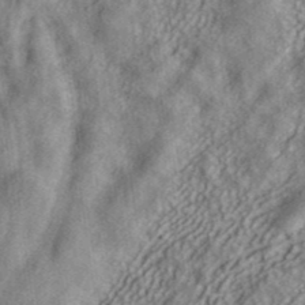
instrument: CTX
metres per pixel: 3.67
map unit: ANa
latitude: 39.9528
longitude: 34.1417
